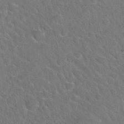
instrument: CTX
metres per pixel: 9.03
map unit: Hto
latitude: 35.2159
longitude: -49.1781
